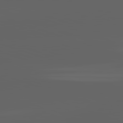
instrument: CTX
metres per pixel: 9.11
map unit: lApd
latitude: 82.8946
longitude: -136.0255
